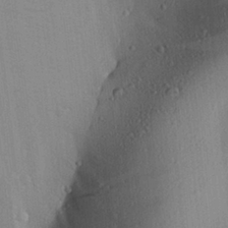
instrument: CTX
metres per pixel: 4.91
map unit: Aa
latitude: 27.3860
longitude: -136.2712
